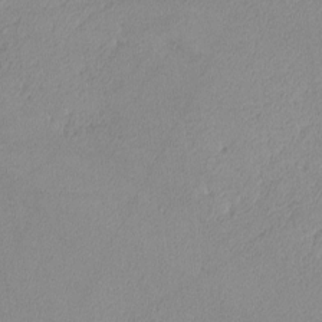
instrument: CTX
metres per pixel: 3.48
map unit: lHvf
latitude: -13.1809
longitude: -102.4601
